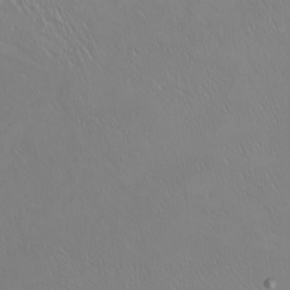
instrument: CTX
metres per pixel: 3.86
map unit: Nhu
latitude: -5.3887
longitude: -92.4034
